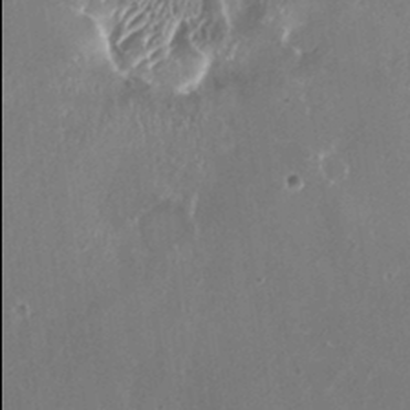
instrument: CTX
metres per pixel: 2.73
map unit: HNhu
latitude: 2.3089
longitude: 6.0094
